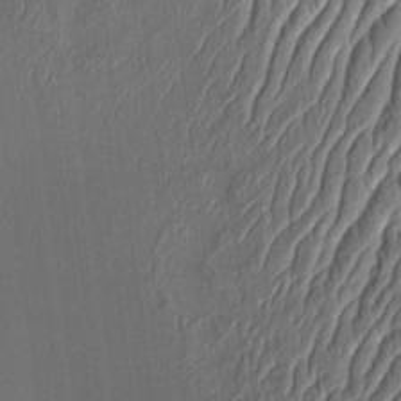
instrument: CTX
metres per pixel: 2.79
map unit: Aa
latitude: 9.1592
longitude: -131.6694
